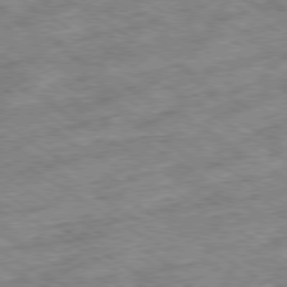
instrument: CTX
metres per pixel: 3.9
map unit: Ap
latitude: -79.8611
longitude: -51.1592
